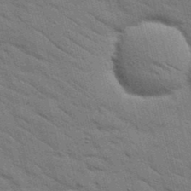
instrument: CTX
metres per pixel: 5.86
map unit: Nhu
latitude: 24.3278
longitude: -73.6883
